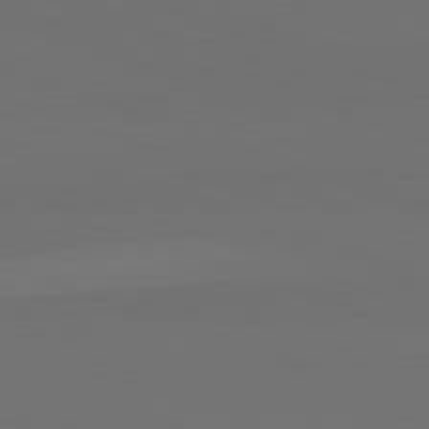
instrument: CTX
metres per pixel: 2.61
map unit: lApd
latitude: 82.5356
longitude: 144.7085
